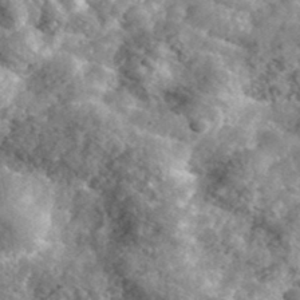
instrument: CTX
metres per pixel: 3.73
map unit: lHvf
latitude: 37.0459
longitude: -87.7827
